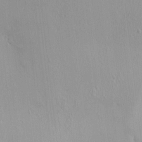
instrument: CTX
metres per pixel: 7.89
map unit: HNhu
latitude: 3.3292
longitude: 6.6518
